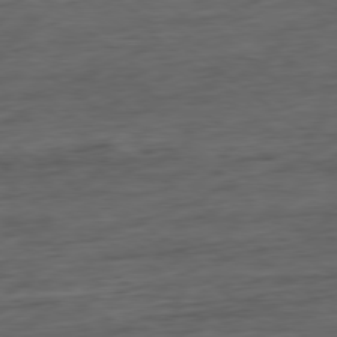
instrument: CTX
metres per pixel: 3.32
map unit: Hpe
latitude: -79.2565
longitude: -19.4993
